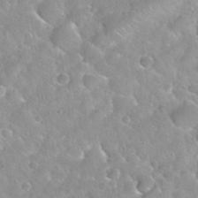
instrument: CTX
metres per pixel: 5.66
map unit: Nhu
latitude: 29.9717
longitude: -53.8961
